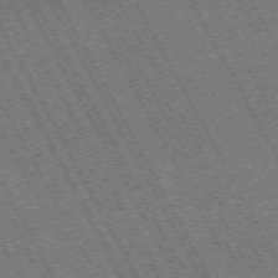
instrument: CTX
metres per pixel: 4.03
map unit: Hpe
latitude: -71.7478
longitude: 11.1242
